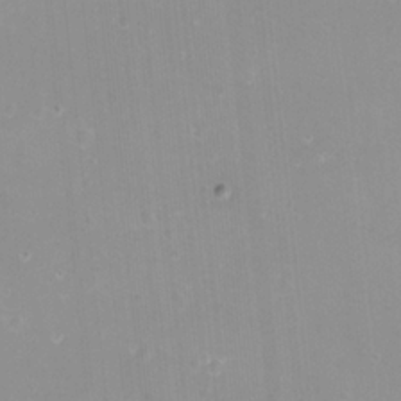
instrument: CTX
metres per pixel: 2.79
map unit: eHh
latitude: -12.1606
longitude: -60.8947
